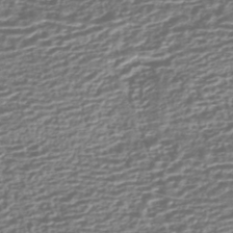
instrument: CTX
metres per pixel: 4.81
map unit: HNhu
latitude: -43.6910
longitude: 98.9353
